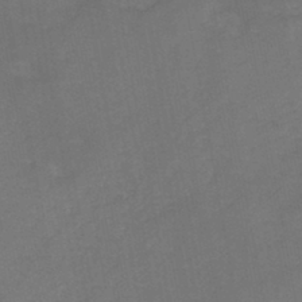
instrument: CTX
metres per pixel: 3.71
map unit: HNb
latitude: -44.3306
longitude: -38.6301
